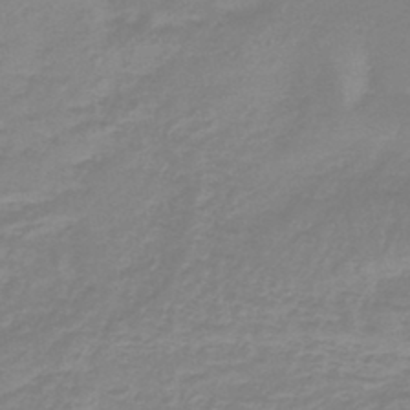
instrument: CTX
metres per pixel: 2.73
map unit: lHb
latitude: -41.8233
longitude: 63.5777
